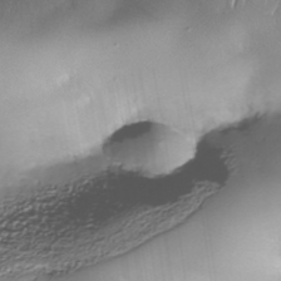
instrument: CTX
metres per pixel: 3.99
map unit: Nhe
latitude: -38.2929
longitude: -147.9339
